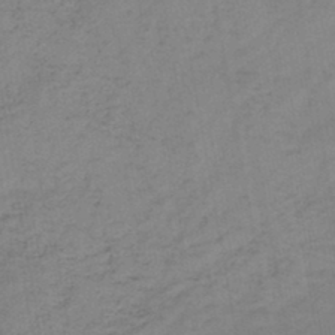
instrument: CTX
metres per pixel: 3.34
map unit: HNb
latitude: -46.2928
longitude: -38.7435
